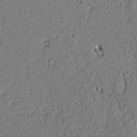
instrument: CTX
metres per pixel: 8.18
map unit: lAvf
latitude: 1.7449
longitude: -106.5546
